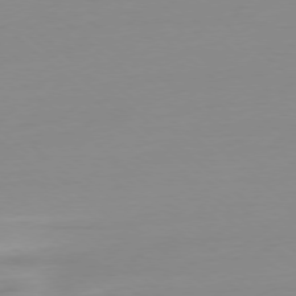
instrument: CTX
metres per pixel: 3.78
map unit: Ap
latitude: -78.1039
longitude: -67.1403
